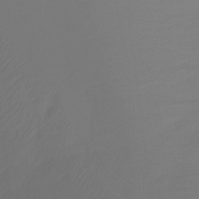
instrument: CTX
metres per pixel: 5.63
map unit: Ht
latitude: -15.5210
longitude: -49.4615
